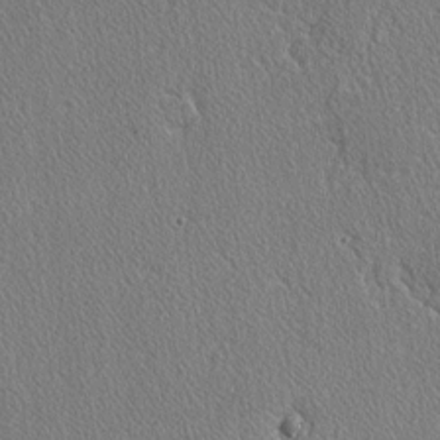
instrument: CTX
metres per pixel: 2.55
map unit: lAvf
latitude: -3.3887
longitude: -108.5545
